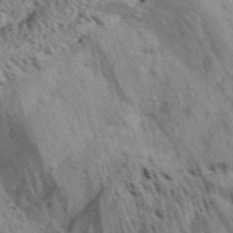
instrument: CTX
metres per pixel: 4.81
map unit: Aa
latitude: 31.0648
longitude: -137.1215
